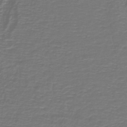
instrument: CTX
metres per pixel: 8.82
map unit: lHb
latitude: -42.8030
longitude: 57.2565
